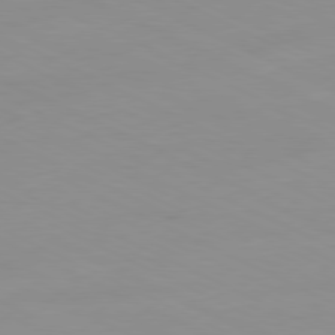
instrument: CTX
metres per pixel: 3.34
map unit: Ap
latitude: -81.0109
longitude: -94.0822
